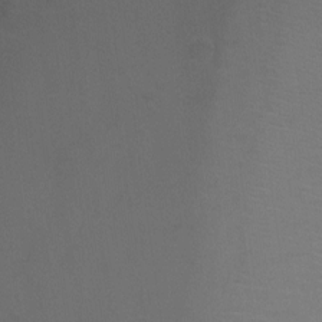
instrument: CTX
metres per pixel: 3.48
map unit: Ht
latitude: -11.0487
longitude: -34.9702
